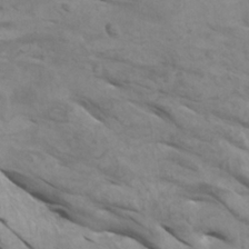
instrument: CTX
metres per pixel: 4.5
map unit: Htu
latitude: -6.4062
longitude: -75.3104
